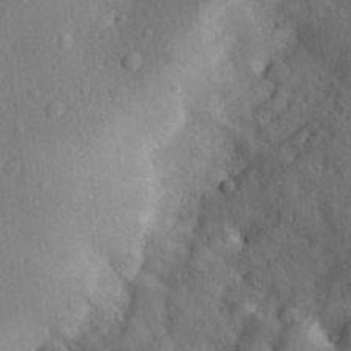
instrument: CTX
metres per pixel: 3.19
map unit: Aa
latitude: 23.5749
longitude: -147.2726
